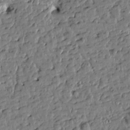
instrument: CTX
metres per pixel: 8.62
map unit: Htu
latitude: 0.0444
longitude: -178.6302
